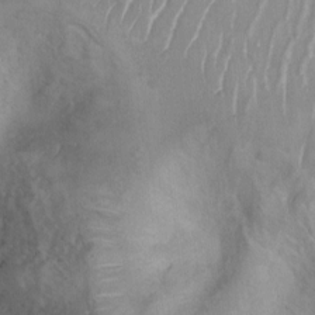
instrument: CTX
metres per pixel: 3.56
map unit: Ht
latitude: 3.8016
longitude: -28.2522
